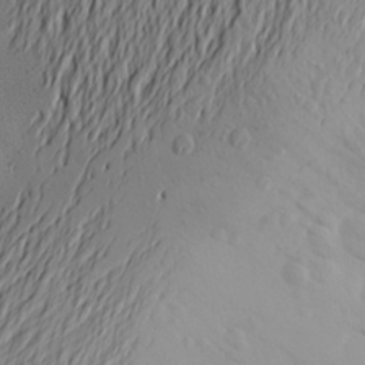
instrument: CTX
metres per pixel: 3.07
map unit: Aa
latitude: 25.7260
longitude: -144.7057
